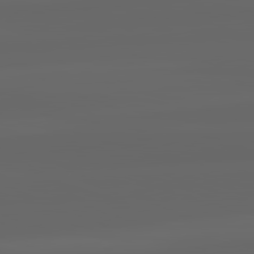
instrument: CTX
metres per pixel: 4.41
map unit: lApd
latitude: 82.3278
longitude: -170.7435
